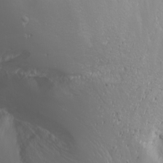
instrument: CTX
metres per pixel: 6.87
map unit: Nhu
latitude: -10.4440
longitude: -68.0255
